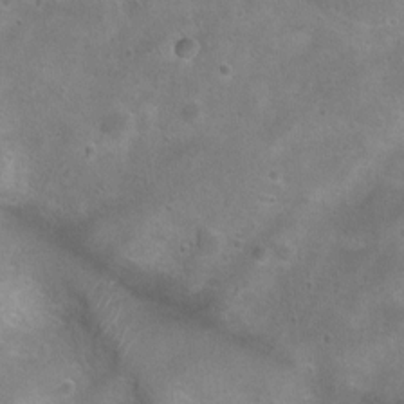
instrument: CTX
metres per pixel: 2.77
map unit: Ht
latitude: 4.4412
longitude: -20.6490
